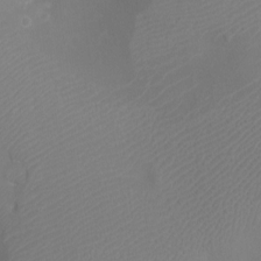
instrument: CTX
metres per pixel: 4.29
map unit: Aa
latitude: -8.8408
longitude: -71.2726
